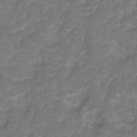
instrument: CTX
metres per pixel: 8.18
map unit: Hto
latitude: 5.5182
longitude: -31.2726
